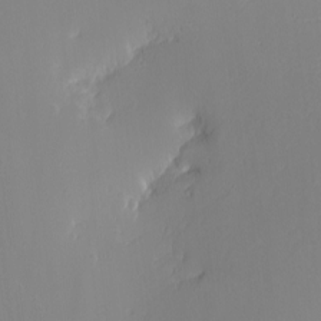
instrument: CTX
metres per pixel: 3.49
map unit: Nhu
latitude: -4.5196
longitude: -83.0647
